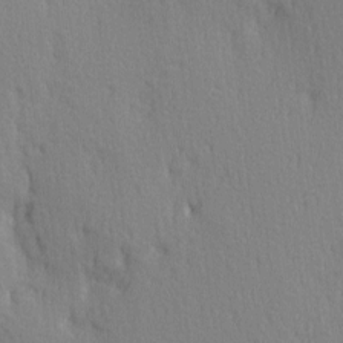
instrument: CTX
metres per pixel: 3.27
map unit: Ave
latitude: 3.0458
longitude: -112.1578
